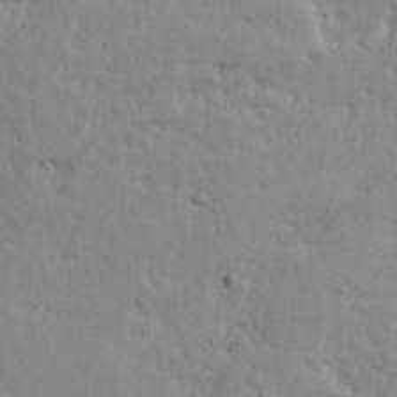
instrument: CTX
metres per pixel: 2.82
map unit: Ave
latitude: 13.8961
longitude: -132.7813
